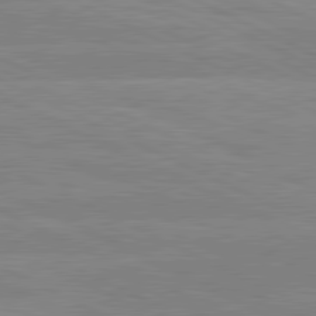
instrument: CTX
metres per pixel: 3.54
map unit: lApd
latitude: 81.1025
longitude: -128.4223
